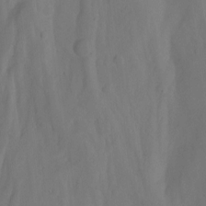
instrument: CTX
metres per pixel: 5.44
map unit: Hto
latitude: -7.7099
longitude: -44.1389
